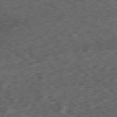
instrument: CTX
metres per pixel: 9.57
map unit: Ap
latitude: -80.2740
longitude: -73.1215
